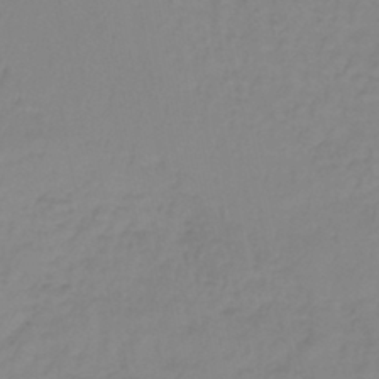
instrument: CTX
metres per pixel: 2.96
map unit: lHb
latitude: -37.2187
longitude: 61.5588
